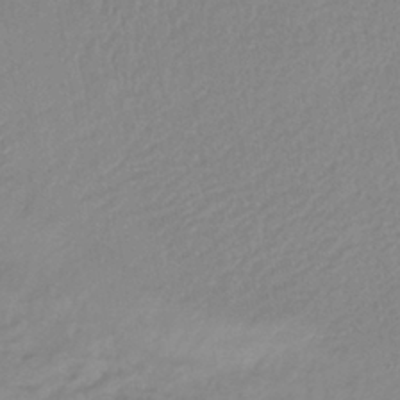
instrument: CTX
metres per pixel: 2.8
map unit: lHb
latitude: -40.4062
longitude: 74.2173
